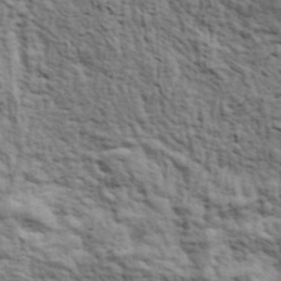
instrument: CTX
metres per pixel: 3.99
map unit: ANa
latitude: 40.6301
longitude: 30.5007
